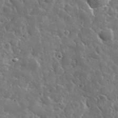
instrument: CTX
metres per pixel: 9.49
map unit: lHvf
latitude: 35.9906
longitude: -88.2523
